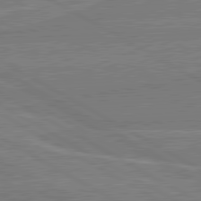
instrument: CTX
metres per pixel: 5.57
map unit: lApd
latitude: 80.7435
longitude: 169.0864
